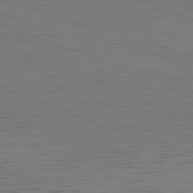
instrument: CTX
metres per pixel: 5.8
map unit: Hpe
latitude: -81.9178
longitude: 16.6708
